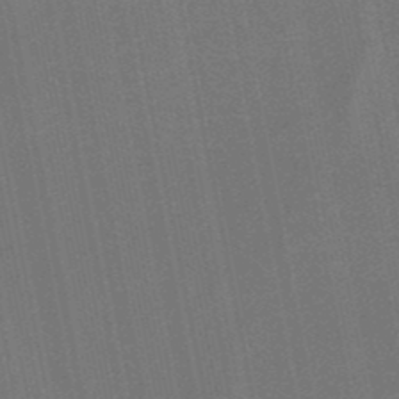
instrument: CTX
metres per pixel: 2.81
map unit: lHb
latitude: -48.6708
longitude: 68.6707
